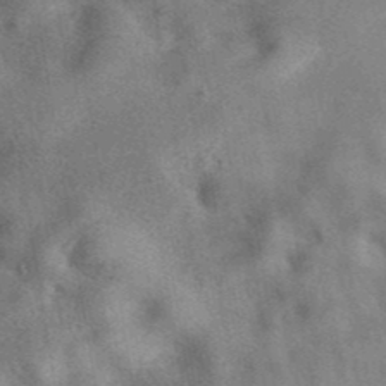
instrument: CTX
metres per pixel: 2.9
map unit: eAb
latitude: 41.3481
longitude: 107.7856
